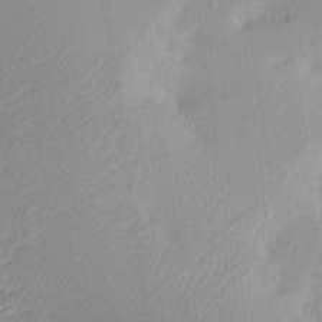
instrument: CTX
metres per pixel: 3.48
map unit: Aa
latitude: 21.1214
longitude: -147.0459
